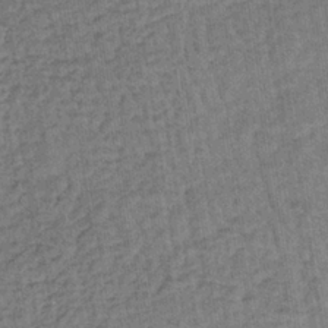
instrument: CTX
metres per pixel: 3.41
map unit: lHb
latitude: -35.4265
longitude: 65.8612
